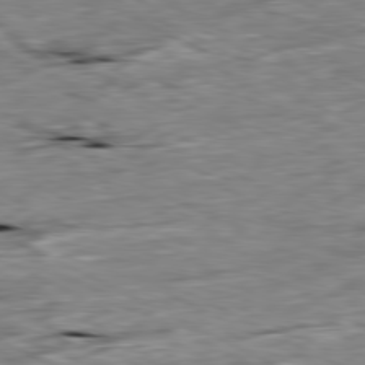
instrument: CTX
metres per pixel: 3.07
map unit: Ap
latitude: -80.7086
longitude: -91.9339
